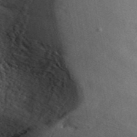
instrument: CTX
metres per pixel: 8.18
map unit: ANa
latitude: 43.6505
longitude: 45.8800
